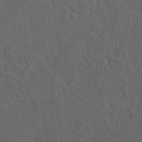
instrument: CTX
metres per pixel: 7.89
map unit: lAvf
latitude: 8.4034
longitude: 168.9541
